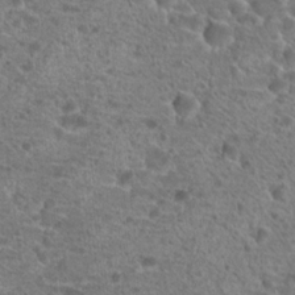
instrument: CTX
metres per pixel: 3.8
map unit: Hto
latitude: 19.9339
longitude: -40.8569
